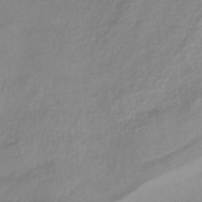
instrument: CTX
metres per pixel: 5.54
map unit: lHb
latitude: -34.3684
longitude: 66.2550
